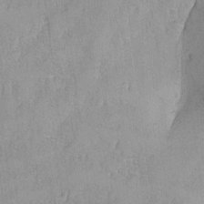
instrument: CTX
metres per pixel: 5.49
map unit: Ave
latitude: -7.3887
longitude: -118.6868
